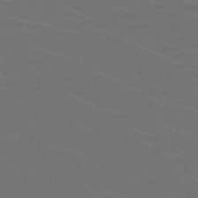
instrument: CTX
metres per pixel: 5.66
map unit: HNb
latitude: -50.4818
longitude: -44.2333
